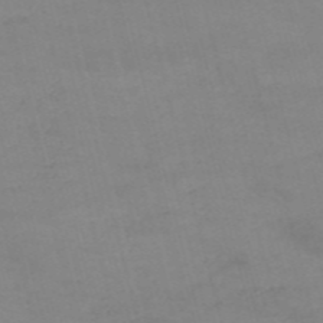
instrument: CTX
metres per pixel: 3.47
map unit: HNb
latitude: -54.8786
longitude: -37.1970
